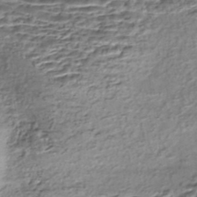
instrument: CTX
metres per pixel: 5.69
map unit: Nhe
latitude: -47.7288
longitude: -172.5356
